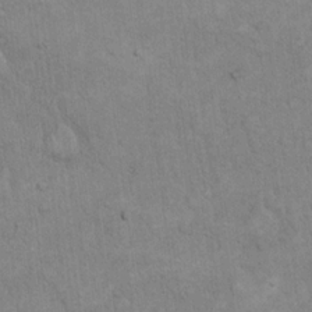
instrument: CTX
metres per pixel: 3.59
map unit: eHh
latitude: 18.7813
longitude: -61.3292
